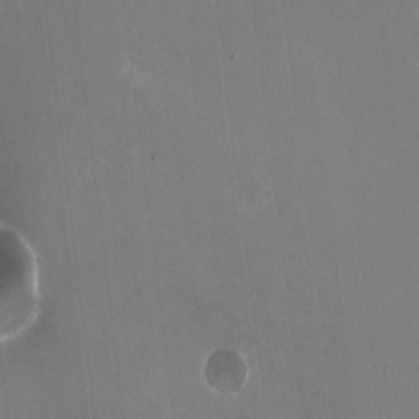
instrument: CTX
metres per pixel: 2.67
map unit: HNhu
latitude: -0.6897
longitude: -2.6112
